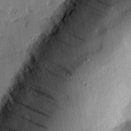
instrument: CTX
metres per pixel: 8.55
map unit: eHh
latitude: 25.1214
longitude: -78.2901
